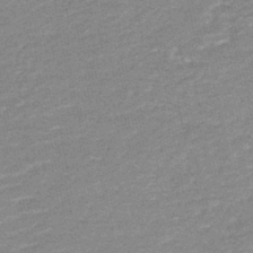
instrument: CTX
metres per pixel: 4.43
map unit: HNb
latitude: -48.1984
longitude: 56.1228
